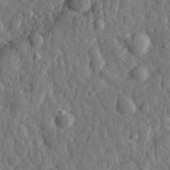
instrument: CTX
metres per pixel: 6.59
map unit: eHh
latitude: 34.8947
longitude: -80.4979
